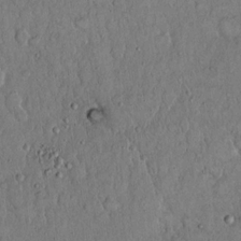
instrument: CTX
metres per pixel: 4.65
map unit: Hto
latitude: 15.0081
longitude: -57.4615
